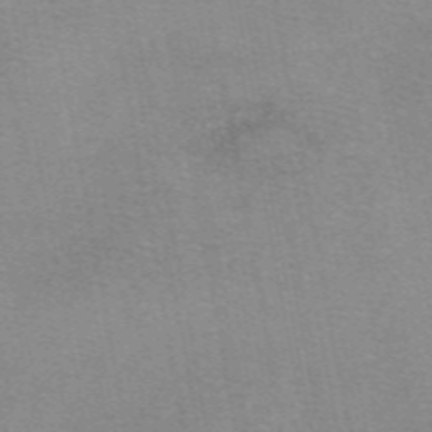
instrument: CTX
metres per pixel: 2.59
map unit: eAb
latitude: 49.1403
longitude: 105.2376
